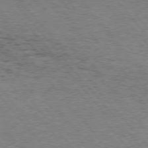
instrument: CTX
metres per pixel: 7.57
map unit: Hpe
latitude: 75.5749
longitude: -135.4615
